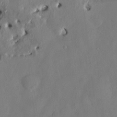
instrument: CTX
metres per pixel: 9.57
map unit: HNhu
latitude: 5.8583
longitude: -5.0458
